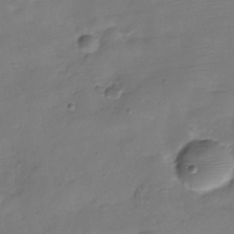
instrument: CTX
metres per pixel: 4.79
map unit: Hve
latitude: -31.2376
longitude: 93.1998
